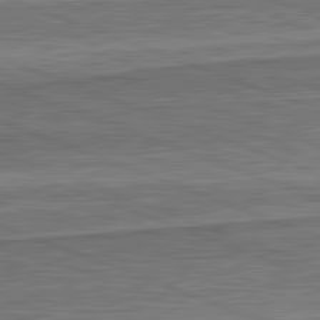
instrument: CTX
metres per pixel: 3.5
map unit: lApd
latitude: 82.2711
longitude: 167.6911
